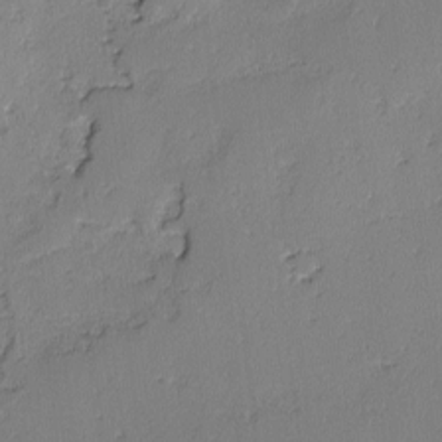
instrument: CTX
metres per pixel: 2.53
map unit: lAvf
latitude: -2.9541
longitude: -108.2144
